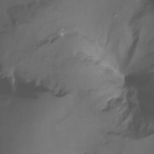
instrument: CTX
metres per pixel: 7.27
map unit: Nhu
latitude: -15.3510
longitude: -56.2522
